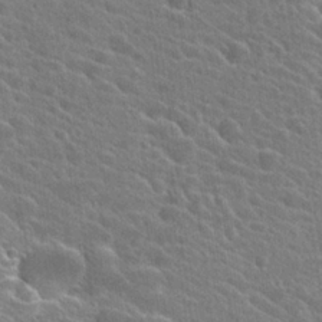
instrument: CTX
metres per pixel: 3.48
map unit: Hto
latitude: 25.0458
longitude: -41.0647
